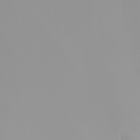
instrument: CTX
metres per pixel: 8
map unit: Nhu
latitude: -5.9178
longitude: -94.1011
